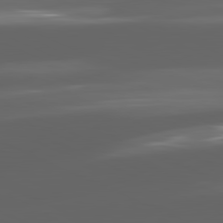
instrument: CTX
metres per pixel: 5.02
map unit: lApd
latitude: 81.4804
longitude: -146.6113
